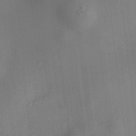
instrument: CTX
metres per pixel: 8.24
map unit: HNhu
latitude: 10.5924
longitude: 11.1053
